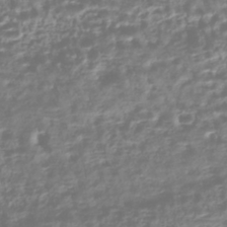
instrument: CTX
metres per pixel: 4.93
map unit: HNhu
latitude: -43.7288
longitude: 106.9353
